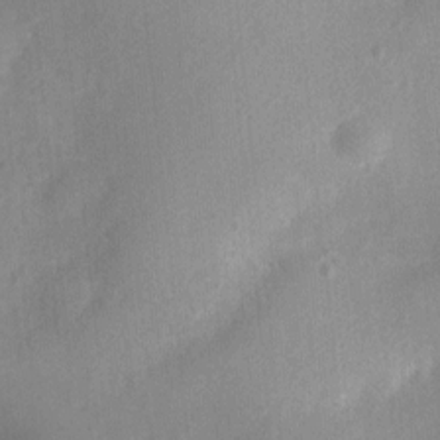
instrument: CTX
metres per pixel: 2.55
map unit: Nhu
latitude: 5.1214
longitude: -18.2522
